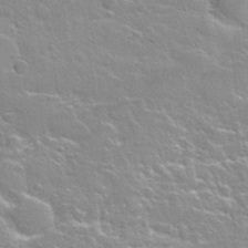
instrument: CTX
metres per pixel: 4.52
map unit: Nhu
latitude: 28.2333
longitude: -53.2159
